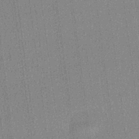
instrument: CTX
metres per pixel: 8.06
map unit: lHb
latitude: -40.8030
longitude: 69.6910
